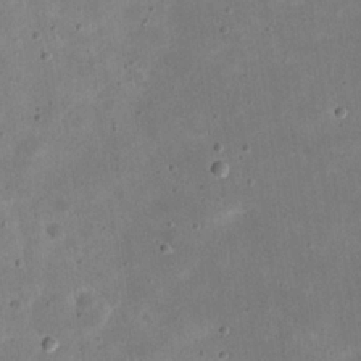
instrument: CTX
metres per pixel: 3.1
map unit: eHh
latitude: 21.9150
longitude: -67.7260
